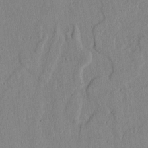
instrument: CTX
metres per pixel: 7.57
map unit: lAvf
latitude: 7.3671
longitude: 168.4629
